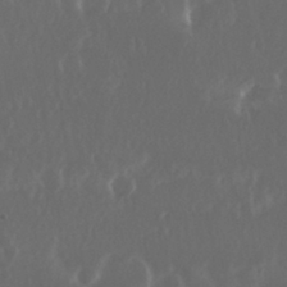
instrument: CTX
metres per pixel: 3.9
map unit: Nhu
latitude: 29.7449
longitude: -58.0633
